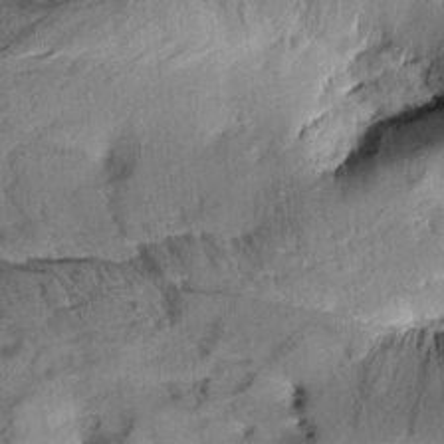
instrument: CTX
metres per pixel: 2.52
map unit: Aa
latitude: 10.6869
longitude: -142.9514
